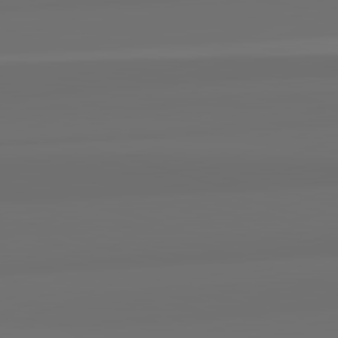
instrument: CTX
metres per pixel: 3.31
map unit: lApd
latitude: 82.7813
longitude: 162.3117
